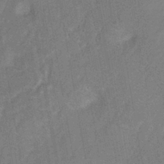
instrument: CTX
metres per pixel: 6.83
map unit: HNhu
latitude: -41.0108
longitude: 91.7478
